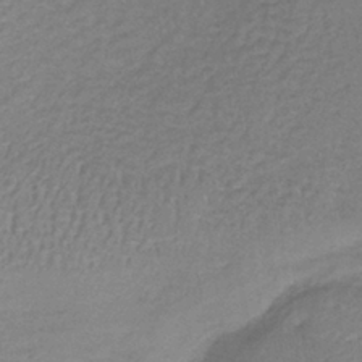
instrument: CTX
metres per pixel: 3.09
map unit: lHb
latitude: -36.5951
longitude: 61.0864
